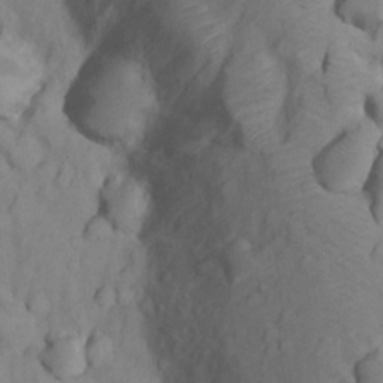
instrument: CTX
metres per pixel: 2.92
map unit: Nhu
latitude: 12.8191
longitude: -29.4048
